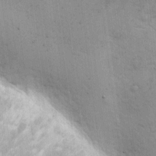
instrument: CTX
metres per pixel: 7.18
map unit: Hto
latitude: 5.0647
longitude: -61.7260
